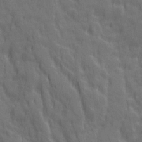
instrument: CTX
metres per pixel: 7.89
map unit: Ave
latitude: 20.1011
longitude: -134.2144
